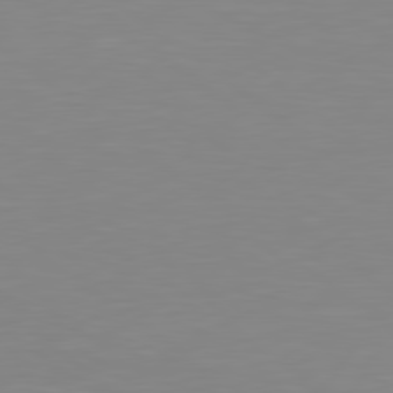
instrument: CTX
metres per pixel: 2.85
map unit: Hpe
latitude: 78.9892
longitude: -173.1970
